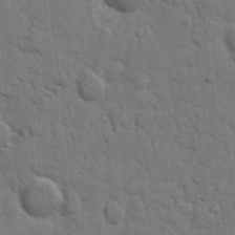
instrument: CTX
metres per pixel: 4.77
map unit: eHh
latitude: 7.8016
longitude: -65.2915
